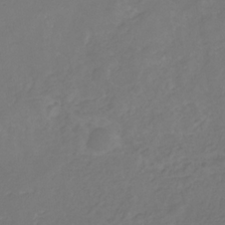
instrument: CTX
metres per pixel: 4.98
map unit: eHb
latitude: -30.0094
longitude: 65.0109
